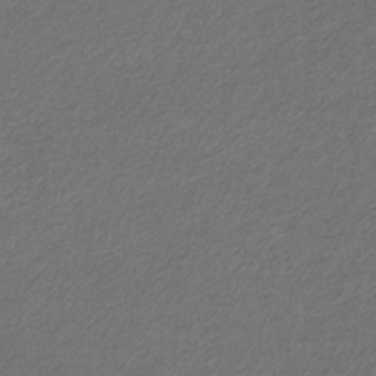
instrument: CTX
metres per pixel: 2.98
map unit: eHb
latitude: -32.5385
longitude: 69.8800
